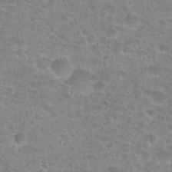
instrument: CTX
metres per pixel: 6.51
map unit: Hto
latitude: 24.6112
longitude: -48.1767
